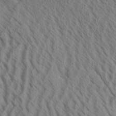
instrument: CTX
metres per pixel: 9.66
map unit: Aa
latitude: 33.1403
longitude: -138.6490
